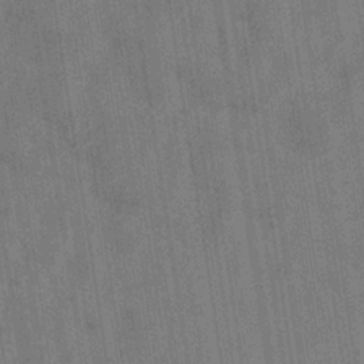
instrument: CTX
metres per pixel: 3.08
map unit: eHb
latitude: -34.7085
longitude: 73.6722
